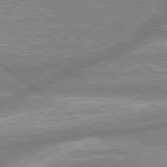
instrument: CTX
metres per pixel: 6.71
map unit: lApd
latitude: 79.0648
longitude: -158.2523
